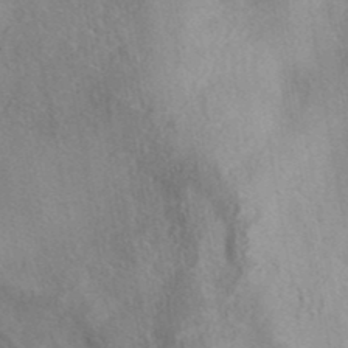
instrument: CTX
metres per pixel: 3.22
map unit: eAb
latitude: 40.6679
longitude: 104.1794
